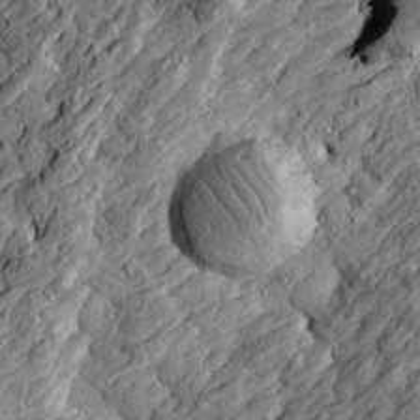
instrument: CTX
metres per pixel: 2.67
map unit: Htu
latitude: -4.1416
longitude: 157.2187
